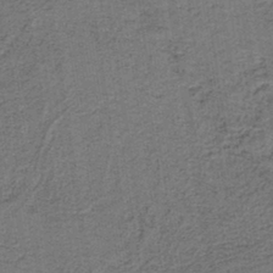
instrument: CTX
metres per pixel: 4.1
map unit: lHb
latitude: -40.4440
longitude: 55.2187
